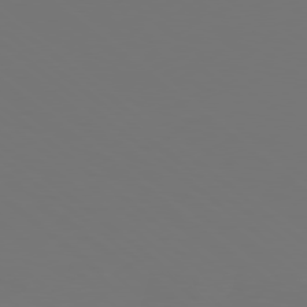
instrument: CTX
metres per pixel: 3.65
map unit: Hpe
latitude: 78.1578
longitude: -175.1025
